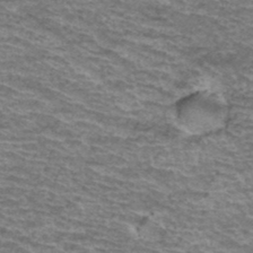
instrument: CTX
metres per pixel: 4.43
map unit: Hto
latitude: 37.9150
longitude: -43.3104
